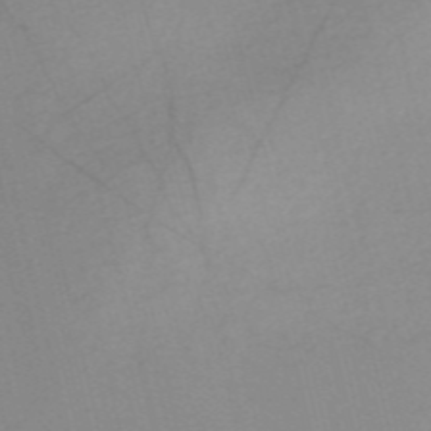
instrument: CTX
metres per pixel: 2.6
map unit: Nve
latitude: -57.4454
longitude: 61.0298
